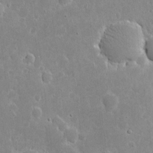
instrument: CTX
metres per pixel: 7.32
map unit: eHh
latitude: 6.6490
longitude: -70.0444
